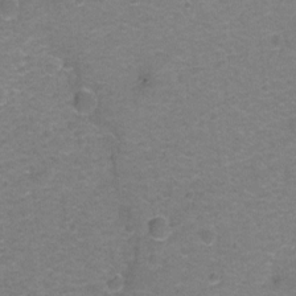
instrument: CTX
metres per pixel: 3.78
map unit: Hto
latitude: -1.1998
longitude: -34.3467
